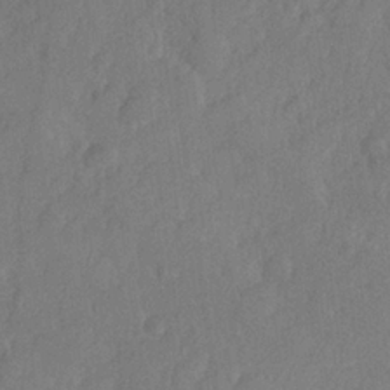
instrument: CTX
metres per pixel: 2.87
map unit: Hve
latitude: 25.5560
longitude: 144.1417
